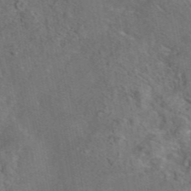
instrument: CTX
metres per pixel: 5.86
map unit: eAb
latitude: 45.0647
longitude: 110.4440
